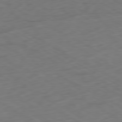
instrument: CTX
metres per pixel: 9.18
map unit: Ap
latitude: -80.4818
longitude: -70.6679
